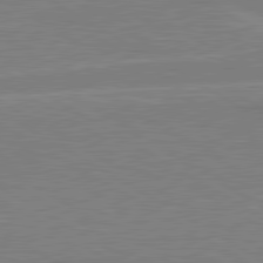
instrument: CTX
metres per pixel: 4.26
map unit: lApd
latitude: 80.6113
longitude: 122.7841
